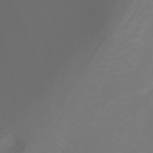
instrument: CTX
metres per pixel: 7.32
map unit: Ht
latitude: -3.1998
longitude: -61.3104
